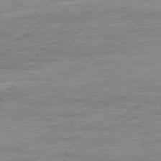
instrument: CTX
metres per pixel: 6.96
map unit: Ap
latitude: -79.0486
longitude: -102.3089
